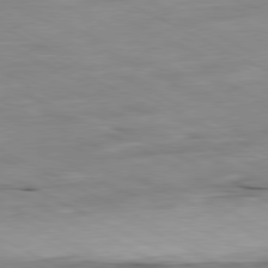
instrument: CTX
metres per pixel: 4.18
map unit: Ap
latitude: -81.0676
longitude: -92.6679
